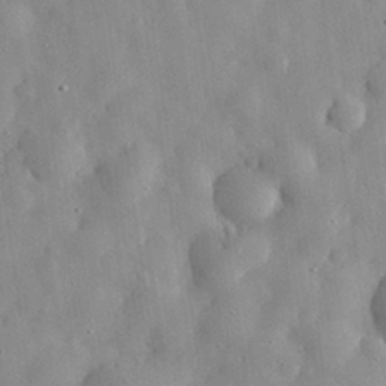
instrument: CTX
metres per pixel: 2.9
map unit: eHh
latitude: 29.9150
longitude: -74.4412
